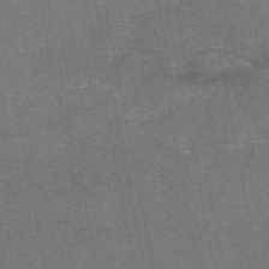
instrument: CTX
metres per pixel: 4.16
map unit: eAb
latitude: 47.8395
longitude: 104.1605
